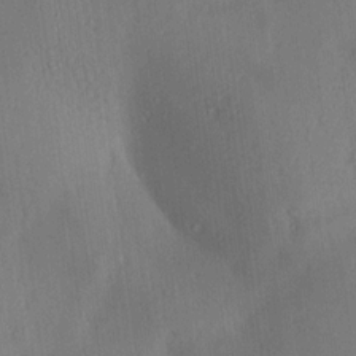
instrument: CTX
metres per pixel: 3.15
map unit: Aa
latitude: 14.7625
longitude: -147.9717
